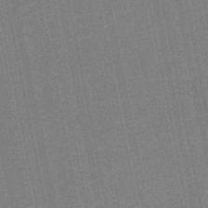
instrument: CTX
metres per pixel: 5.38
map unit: HNb
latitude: -49.0676
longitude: 59.9367
